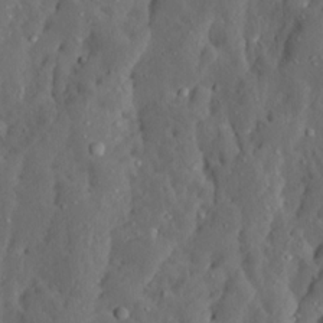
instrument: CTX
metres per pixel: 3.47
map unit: Ave
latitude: 13.6127
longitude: -135.1970
